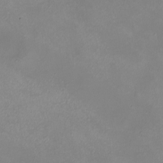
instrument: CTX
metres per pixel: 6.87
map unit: eHh
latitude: -6.9352
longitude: -77.8583
